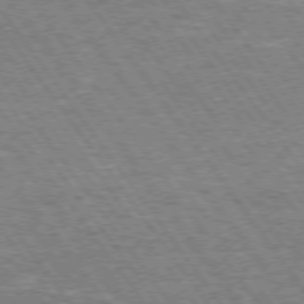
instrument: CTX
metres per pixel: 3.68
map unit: Hpe
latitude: 73.9906
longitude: -139.5560
